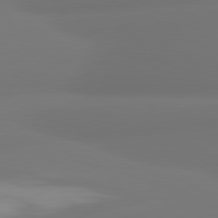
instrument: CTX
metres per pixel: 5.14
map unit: lApd
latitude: 80.9892
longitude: -164.7246
